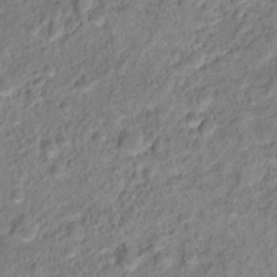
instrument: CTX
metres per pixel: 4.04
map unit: Hto
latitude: 16.8002
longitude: -37.4805
